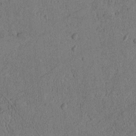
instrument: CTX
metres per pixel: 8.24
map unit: lAvf
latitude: 4.2333
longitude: 158.1605
